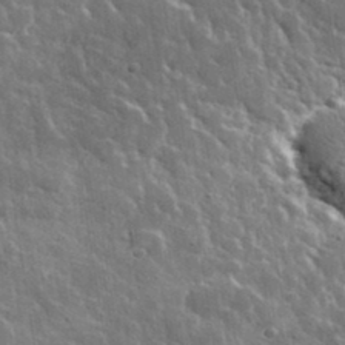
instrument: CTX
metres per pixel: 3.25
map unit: lHvf
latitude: 36.1011
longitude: -88.8569
